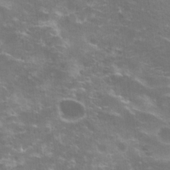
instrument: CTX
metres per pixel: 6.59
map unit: Hto
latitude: 20.8947
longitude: -40.0255
